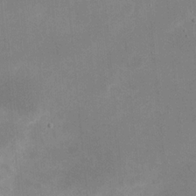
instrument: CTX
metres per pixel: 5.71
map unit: eHh
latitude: 20.4223
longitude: -68.0444
